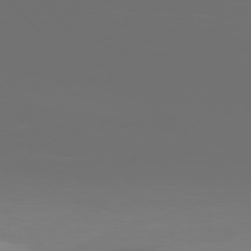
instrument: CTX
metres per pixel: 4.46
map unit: Ap
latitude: -77.1242
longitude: -73.6883
